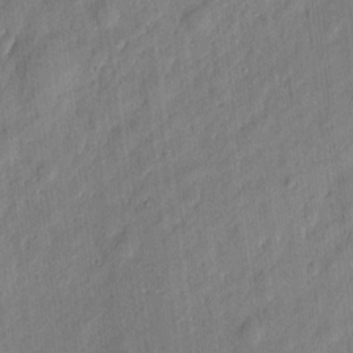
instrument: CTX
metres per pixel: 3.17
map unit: eHh
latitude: 5.7450
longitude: -73.3104
